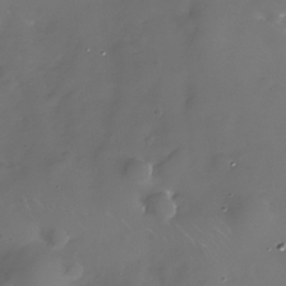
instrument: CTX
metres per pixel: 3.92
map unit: Nhe
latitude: -32.8975
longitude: -88.6113
